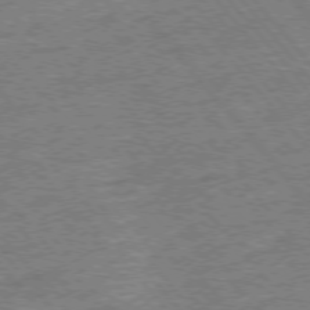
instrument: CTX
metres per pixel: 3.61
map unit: Ap
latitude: -77.2754
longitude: -96.7435
